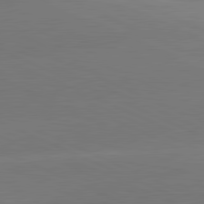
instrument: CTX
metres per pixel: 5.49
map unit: lApd
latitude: 81.6883
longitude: -155.1025
